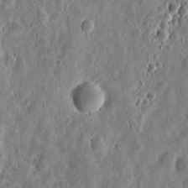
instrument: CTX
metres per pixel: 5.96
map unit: eHh
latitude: 9.7072
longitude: -73.5372
